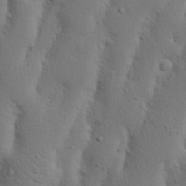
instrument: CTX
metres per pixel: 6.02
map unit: Nhu
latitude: 19.1970
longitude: -75.5560
